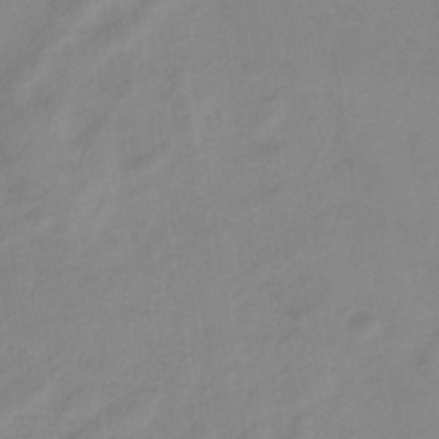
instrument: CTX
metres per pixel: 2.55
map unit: eHb
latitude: -34.1795
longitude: 72.6140
